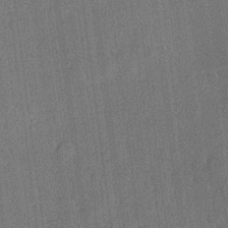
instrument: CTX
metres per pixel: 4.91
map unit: lHvf
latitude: 20.0444
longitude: 141.6533
